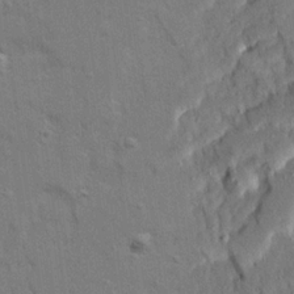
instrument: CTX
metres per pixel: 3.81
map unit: Ave
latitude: 22.6301
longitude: -130.1200
